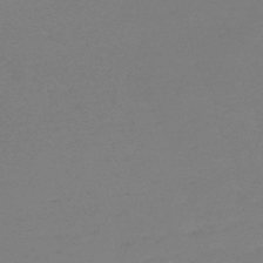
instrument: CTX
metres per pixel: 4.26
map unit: lHb
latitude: -45.9556
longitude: 66.1606
